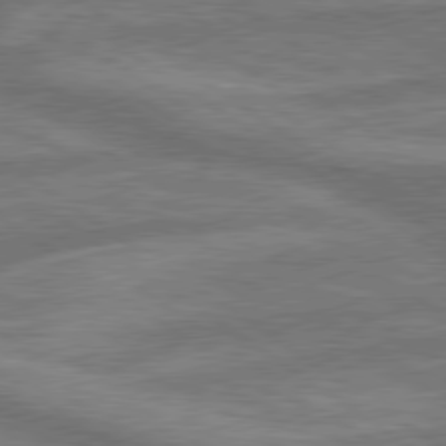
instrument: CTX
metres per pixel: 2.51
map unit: lApd
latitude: 79.7261
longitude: -171.4804
